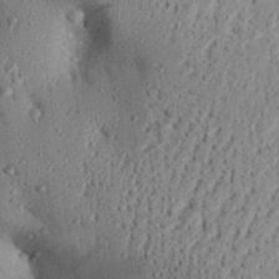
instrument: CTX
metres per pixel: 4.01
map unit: Aa
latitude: 28.3467
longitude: -131.3671
